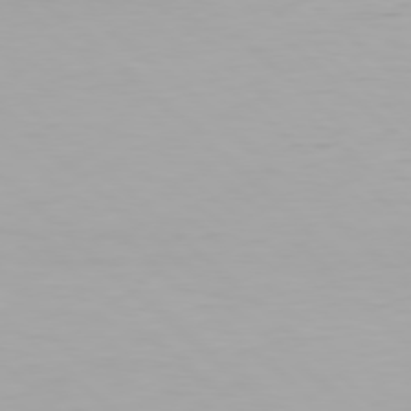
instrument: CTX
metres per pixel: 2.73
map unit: Hpe
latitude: 77.6127
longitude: -163.0270
